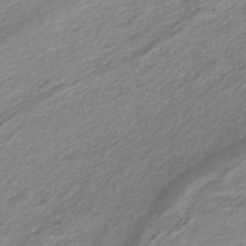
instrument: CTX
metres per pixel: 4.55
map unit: HNb
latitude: -36.0094
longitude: 55.4455
